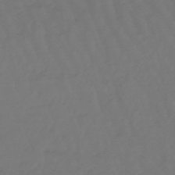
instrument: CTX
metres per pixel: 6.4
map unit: lHb
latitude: -47.6910
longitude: 81.8234
